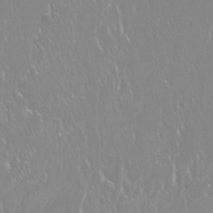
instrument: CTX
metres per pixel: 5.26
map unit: Ht
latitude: -15.4644
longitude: -44.2144
